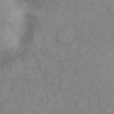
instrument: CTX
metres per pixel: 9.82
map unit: eHh
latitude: 22.8380
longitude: -59.1592
